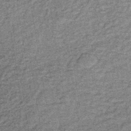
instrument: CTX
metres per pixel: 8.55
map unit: lHb
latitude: -38.3684
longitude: 65.7856
